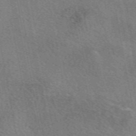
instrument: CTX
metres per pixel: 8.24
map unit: eAb
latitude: 50.4790
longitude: 110.3495
